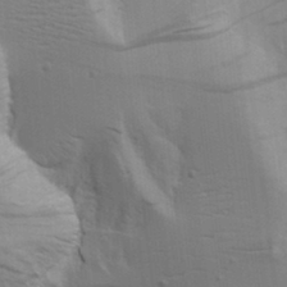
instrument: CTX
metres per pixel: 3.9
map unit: Aa
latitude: 18.6301
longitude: -126.2712
